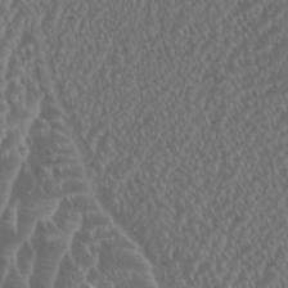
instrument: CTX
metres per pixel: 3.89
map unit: HNhu
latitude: 1.3292
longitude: 0.5574
